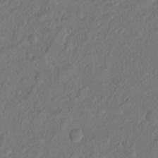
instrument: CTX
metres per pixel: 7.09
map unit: Hto
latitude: -7.7855
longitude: -40.0444
